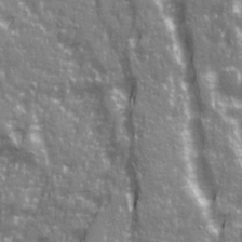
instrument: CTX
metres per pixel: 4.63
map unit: Ave
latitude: 21.4994
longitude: -133.3482
